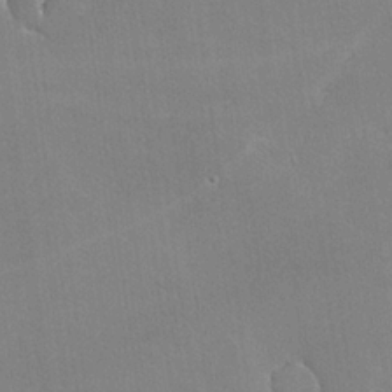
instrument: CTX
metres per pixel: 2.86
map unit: lHvf
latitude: -11.0675
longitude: -102.0255
